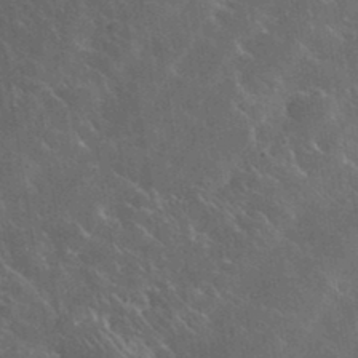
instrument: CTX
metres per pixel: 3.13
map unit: lHvf
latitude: 35.9906
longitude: -92.2522
